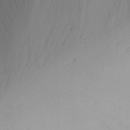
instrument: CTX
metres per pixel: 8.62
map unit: Nhu
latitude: -4.1416
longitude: -84.1200
